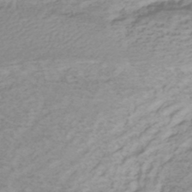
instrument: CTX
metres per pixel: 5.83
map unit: lHb
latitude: -45.5588
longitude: 71.2754
